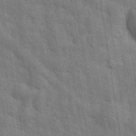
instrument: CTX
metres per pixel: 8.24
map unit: eHh
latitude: 36.8380
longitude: -65.7450
